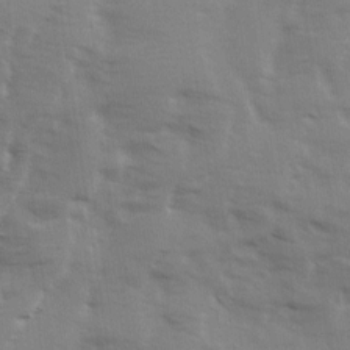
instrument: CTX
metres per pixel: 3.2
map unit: Ave
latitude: 13.5182
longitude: -103.1592
